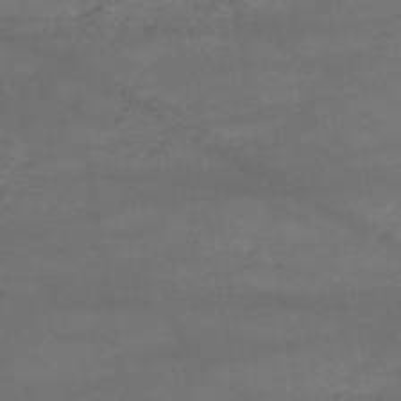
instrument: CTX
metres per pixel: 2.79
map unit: HNb
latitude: -51.4832
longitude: -39.8394
